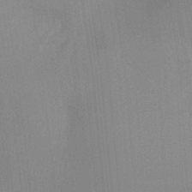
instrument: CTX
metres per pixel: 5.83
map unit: Ht
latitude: -8.2172
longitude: -31.1215
